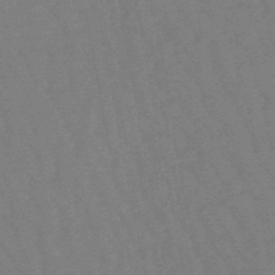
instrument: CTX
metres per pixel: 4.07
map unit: lHb
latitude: -47.5021
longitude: 80.1795
